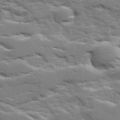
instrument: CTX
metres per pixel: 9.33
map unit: Ave
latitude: 18.1200
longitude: -129.8205
